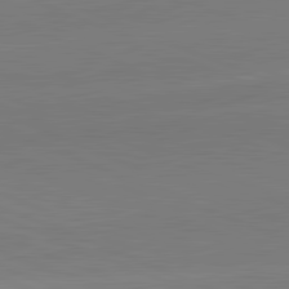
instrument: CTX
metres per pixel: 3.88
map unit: lApd
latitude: 81.9528
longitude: 137.5399
